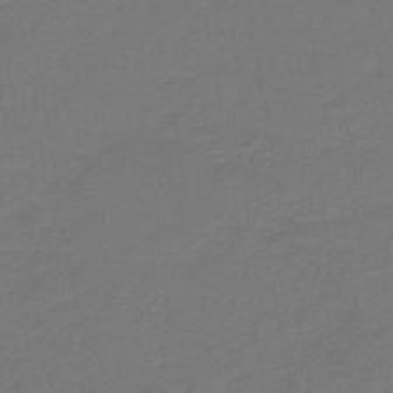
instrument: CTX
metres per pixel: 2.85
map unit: HNb
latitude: -43.5021
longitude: 49.8423
